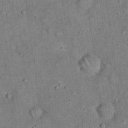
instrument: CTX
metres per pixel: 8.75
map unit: eHh
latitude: 19.8772
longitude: -60.8569
